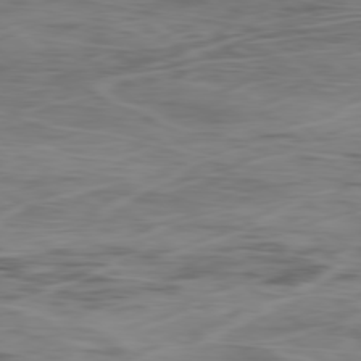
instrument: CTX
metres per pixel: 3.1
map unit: Ap
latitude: -80.0094
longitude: -68.5735
